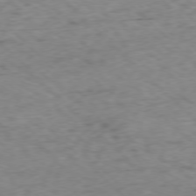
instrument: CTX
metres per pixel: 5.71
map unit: Ap
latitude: -77.5210
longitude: -79.8395
